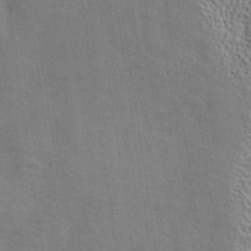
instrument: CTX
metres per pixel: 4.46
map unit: ANa
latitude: 38.9514
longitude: 28.8219
